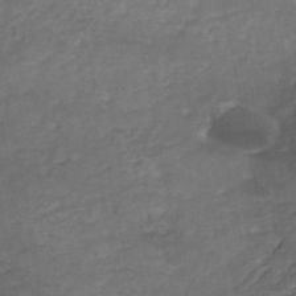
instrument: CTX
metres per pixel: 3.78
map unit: Nhe
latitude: -47.9178
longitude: -170.5357
